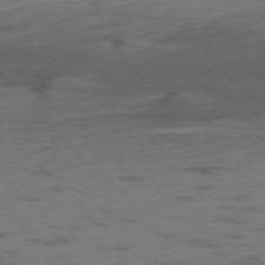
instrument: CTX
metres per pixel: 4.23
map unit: Ap
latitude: -78.5007
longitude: -62.5168
